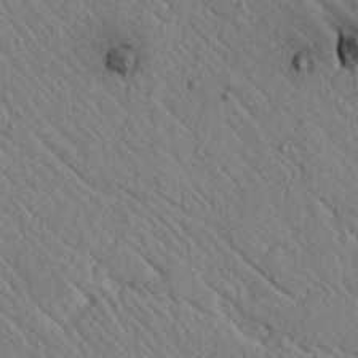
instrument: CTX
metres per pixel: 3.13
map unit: lAvf
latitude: 7.1403
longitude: 159.7855
